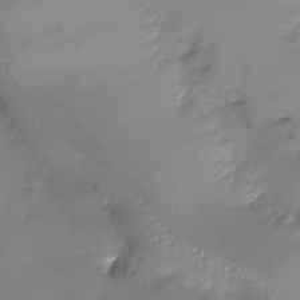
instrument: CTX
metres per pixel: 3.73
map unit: Nhu
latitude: -28.0283
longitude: -58.6491
